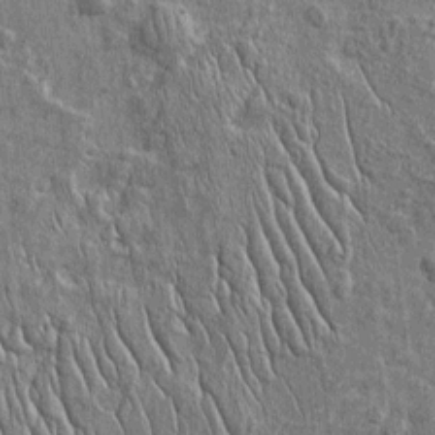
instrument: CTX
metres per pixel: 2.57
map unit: Htu
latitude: -4.3684
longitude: 156.9730
